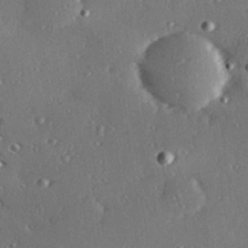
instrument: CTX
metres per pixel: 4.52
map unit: Hve
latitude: 28.1200
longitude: -91.5560
